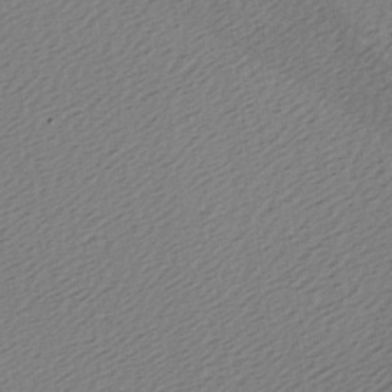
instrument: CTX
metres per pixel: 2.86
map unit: Ave
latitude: -6.7274
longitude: -123.4804
